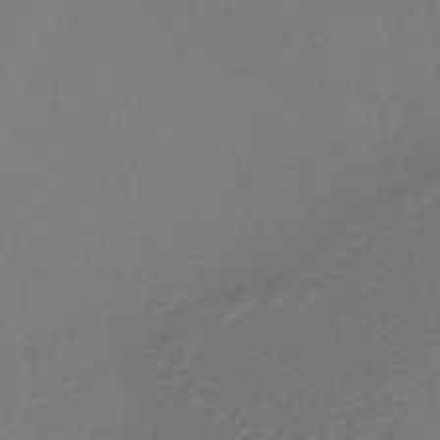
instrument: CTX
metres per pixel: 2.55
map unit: HNhu
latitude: -45.4454
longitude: 94.2172
